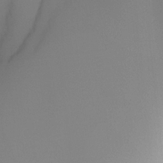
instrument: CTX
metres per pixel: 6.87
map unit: Ht
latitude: -16.6519
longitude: -48.8947
